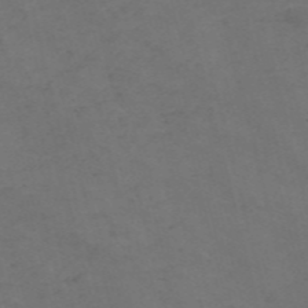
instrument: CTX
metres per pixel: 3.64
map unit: Nve
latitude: -57.5966
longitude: 52.7841
